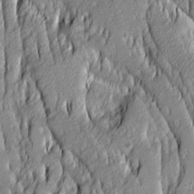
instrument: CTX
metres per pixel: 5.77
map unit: Ave
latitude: 14.2523
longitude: -131.5938
